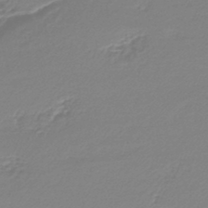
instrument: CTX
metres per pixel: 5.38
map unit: lHb
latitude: -44.5952
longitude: 61.4832
